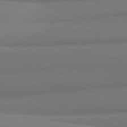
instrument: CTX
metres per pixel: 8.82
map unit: lApd
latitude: 82.2522
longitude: 170.0850
